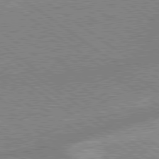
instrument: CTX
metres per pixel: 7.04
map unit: lApd
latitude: 79.0648
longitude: -169.4238
